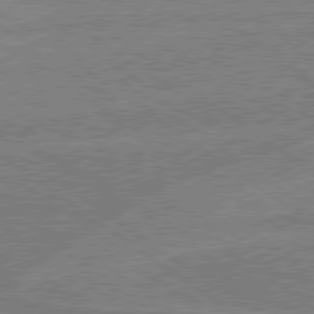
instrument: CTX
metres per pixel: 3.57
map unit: Hpe
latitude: 78.9325
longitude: -132.3089
